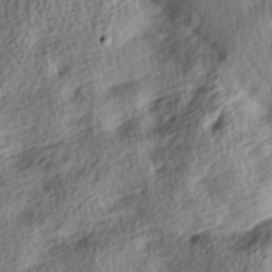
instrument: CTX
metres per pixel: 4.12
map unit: lAa
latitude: -8.7085
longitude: -125.6127
